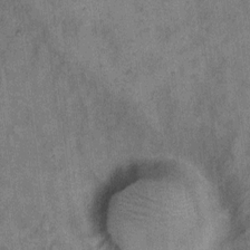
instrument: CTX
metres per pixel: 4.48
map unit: eHh
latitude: 10.4223
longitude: -63.5371
